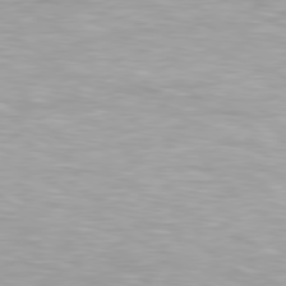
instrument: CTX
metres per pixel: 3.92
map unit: Hpe
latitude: 79.3293
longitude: -129.8205
